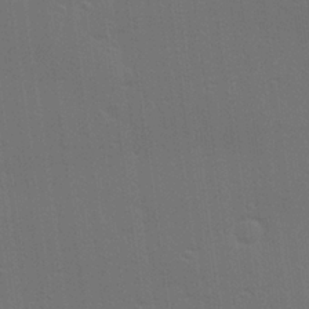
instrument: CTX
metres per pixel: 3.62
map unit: Hve
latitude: 27.4427
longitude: -92.8002
